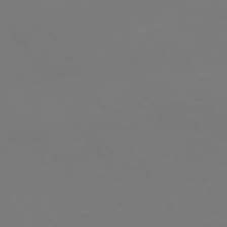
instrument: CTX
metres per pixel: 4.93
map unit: Hpe
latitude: 73.1970
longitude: -127.3482
